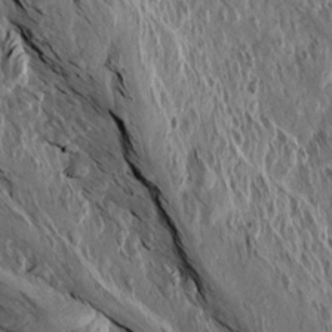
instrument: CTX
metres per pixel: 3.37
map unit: Aa
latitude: 13.6505
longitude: -141.9150
